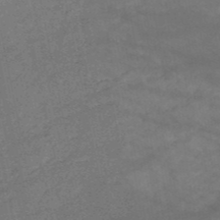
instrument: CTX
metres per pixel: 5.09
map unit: HNb
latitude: -51.1998
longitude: -40.0822
